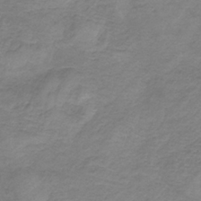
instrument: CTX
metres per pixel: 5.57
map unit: HNb
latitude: -34.7274
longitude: 56.2928
